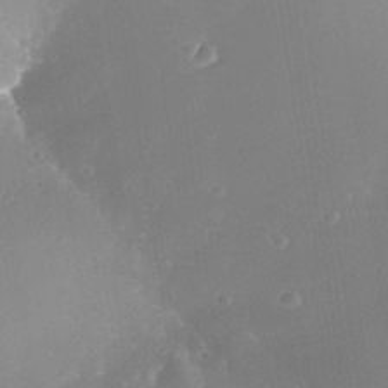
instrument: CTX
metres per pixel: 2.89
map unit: Nhe
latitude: -35.5021
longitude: -118.1766
